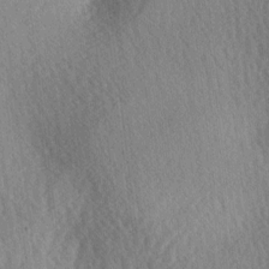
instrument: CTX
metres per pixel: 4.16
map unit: lAa
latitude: -3.8989
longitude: -126.1011
